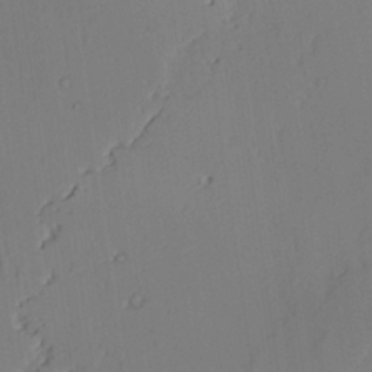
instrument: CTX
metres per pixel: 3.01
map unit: lAvf
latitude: 25.1025
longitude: -111.1403
